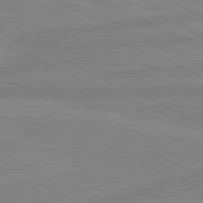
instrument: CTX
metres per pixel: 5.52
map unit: lApd
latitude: 81.8016
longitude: -172.1388
